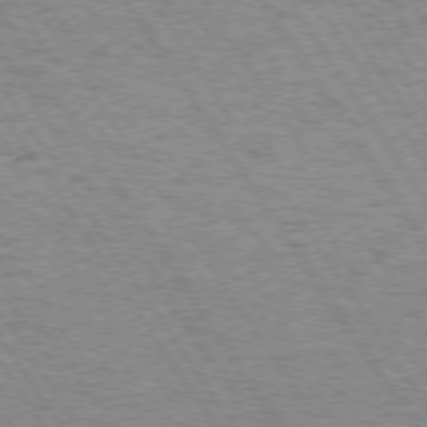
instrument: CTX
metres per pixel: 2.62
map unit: Hpe
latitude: 73.5749
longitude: -134.3278
